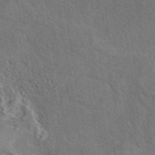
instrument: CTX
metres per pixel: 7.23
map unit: eAb
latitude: 43.2537
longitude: 110.3495
